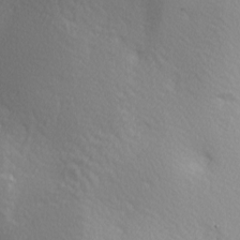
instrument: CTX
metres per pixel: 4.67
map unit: lAa
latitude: -5.2187
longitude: -122.0255
